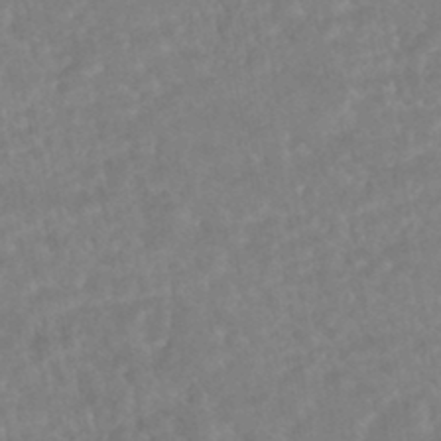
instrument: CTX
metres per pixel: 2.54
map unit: HNhu
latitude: -45.5777
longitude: 96.6519
